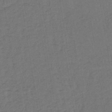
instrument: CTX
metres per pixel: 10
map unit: lHb
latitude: -39.7100
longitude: 63.3698
